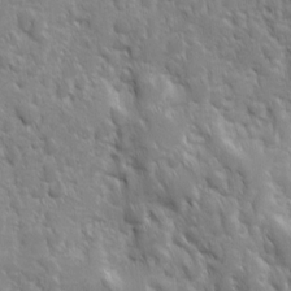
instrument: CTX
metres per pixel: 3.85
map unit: Ave
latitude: 9.8772
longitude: -103.9528
